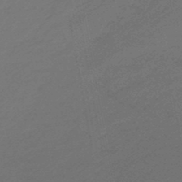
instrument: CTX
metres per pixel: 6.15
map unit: lHb
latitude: -47.8233
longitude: 82.1795
